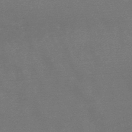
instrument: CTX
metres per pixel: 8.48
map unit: lHb
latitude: -48.3496
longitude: 72.6518
